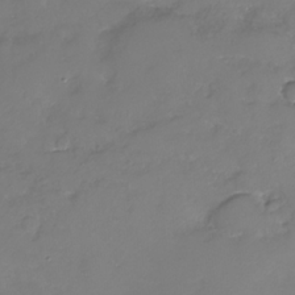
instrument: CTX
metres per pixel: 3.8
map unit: Nhe
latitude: -32.8030
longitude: -93.5560
